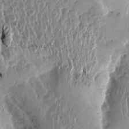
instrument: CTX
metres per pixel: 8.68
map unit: Aa
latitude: 13.6127
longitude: -141.4048
